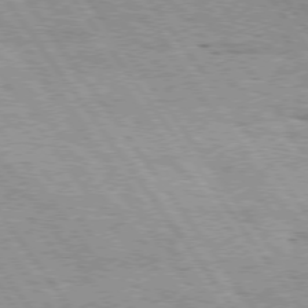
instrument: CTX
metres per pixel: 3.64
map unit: Hpe
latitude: 74.9514
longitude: -155.8016
